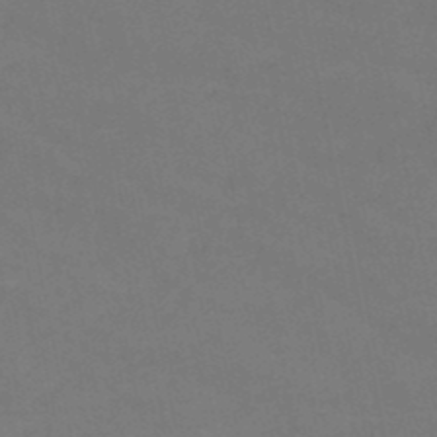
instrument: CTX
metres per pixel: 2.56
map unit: HNb
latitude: -48.4251
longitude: 58.5384
